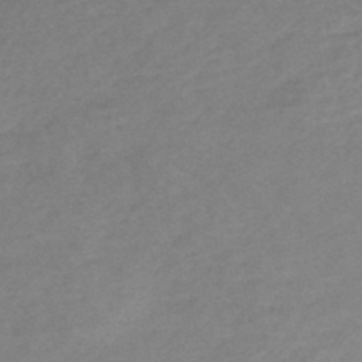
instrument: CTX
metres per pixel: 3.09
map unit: HNb
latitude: -48.8786
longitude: 57.7855
